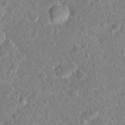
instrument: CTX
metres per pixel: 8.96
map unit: Hto
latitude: 16.6868
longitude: -41.3670
